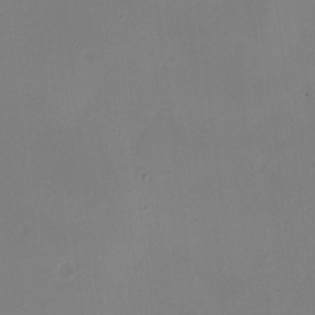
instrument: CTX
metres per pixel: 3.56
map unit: eHh
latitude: -4.8975
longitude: -78.4034
